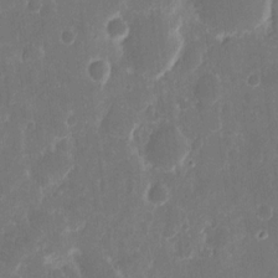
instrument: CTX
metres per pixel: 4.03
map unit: eHh
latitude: 12.1200
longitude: -72.9325
